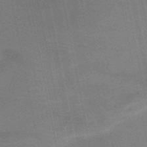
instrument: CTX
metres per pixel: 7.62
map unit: HNb
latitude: -50.7274
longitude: -42.8380
